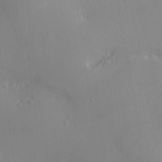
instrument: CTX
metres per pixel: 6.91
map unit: eHh
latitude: -2.8030
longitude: -81.4048
